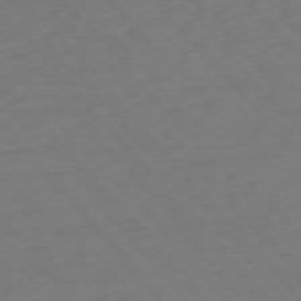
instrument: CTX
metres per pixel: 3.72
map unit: Ap
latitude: -76.1606
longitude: -80.9136
